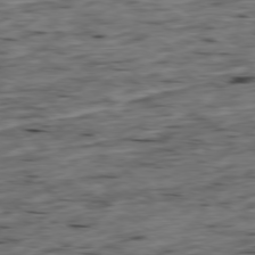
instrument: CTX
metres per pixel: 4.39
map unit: Ap
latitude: -79.3320
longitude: -89.6883
